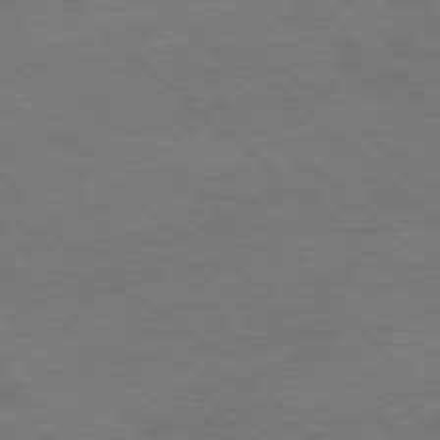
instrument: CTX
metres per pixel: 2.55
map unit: Hpe
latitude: -78.5951
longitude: 16.8219
